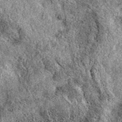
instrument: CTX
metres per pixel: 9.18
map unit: eAb
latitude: 38.6679
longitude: 111.0675
